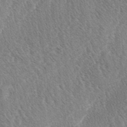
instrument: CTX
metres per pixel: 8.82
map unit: lAa
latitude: -3.1809
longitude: -129.2726
